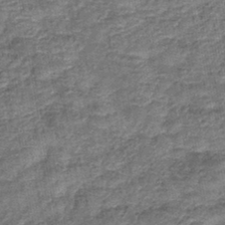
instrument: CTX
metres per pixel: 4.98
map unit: lHb
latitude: -42.4628
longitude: 79.4265
